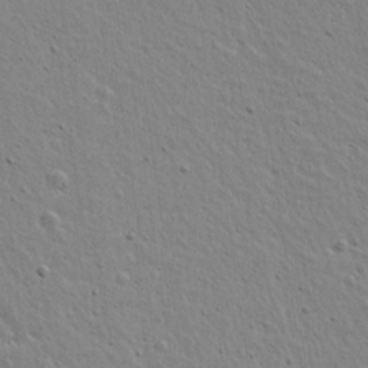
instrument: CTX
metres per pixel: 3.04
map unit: lAvf
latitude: 15.4616
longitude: -125.1025
